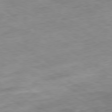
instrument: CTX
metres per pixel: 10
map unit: Ap
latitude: -80.0661
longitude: -75.0836
